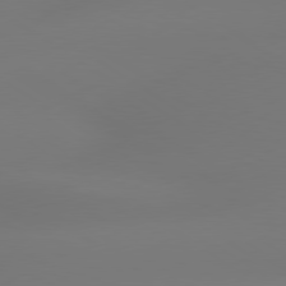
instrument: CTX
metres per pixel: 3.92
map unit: lApd
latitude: 79.4049
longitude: -143.9339
